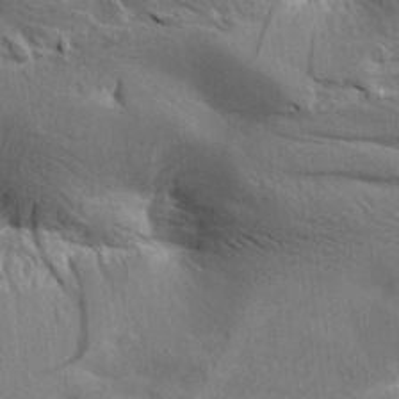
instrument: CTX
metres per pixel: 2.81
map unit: Aa
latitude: 10.4790
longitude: -142.4601
